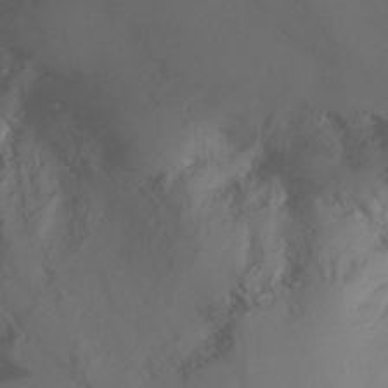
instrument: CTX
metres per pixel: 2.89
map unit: Nhu
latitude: -13.1053
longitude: -59.6883
